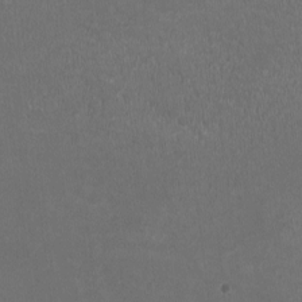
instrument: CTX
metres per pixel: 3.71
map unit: HNhu
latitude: -3.0297
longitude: -3.8772
